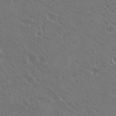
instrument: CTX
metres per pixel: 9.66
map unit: Hto
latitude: 22.7057
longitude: -30.9703
